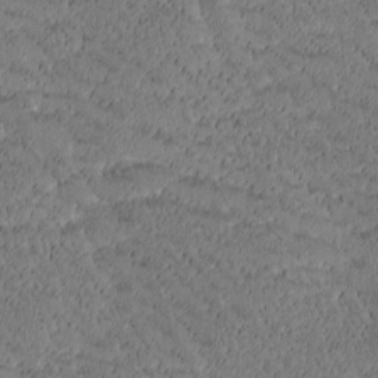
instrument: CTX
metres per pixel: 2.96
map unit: Htu
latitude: -2.5006
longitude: 176.3684
